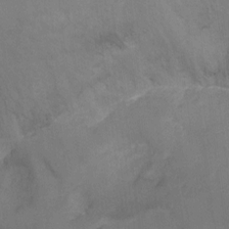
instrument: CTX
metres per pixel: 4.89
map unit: Nhu
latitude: -10.5385
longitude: -36.3845
